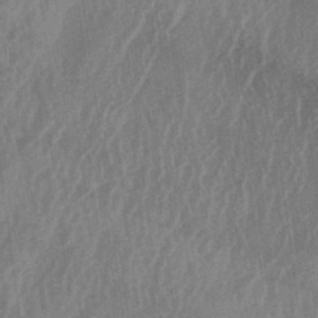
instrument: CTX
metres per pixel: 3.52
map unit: lAa
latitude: -6.2172
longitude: -129.1403
